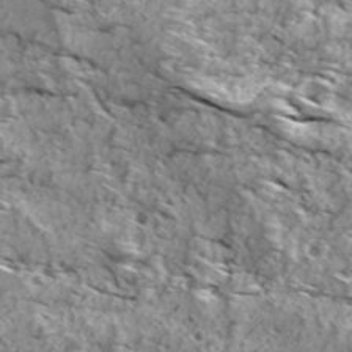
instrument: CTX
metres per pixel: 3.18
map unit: Ave
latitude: 18.6679
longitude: -134.8947
